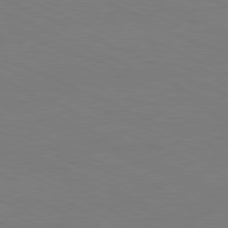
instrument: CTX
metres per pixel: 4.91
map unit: Ap
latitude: -82.2172
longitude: -70.8380
